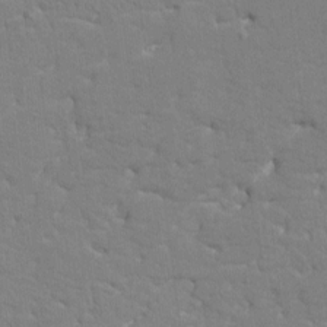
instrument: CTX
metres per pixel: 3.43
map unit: HNhu
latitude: 6.8758
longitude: -4.1200
